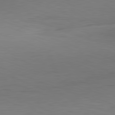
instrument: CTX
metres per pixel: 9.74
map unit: Hpe
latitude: -82.2739
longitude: 9.6911
